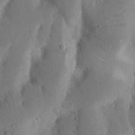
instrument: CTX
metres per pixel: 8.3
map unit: Nhu
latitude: 18.8947
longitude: -75.7828
